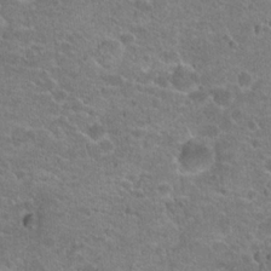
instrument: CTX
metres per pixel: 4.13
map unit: Hto
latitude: 20.6680
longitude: -43.1970
